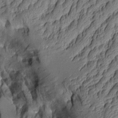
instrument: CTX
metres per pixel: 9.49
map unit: Aa
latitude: 8.2145
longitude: -128.3278
